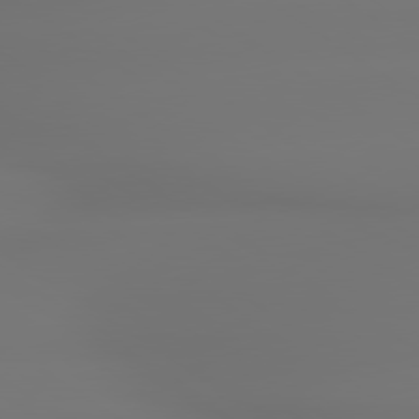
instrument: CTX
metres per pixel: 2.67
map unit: lApd
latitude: 79.2537
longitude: -137.4994
